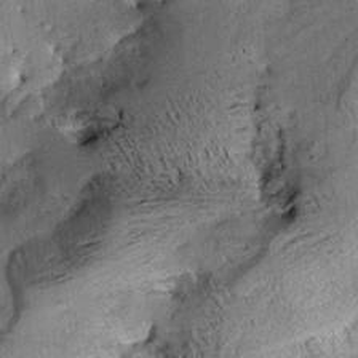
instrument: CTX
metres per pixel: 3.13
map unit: Aa
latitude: 9.2537
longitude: -142.7246
